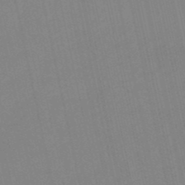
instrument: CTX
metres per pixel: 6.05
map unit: eHb
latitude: -49.8801
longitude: 76.7841
